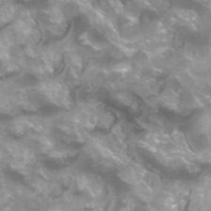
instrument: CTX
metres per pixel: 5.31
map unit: Hto
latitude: 32.9703
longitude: -43.7639
